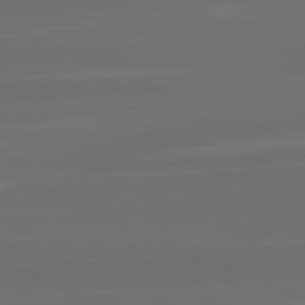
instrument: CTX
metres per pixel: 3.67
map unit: lApd
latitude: 82.2333
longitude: -166.7057
